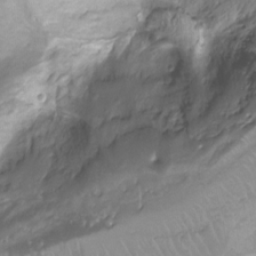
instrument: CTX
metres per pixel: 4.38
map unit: Ht
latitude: -8.9164
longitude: -20.3468
